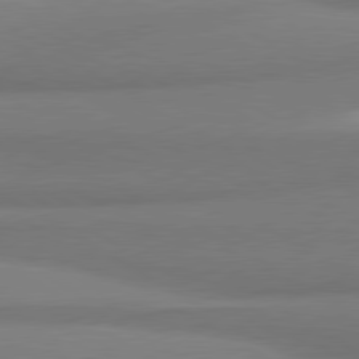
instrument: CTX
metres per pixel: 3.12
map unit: lApd
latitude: 80.1956
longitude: 177.3510
